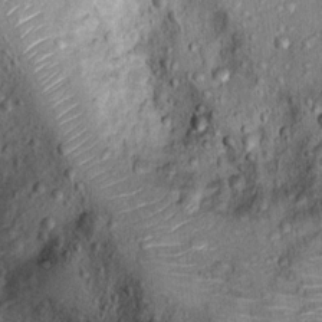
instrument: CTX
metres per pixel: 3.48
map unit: Ht
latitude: 10.0822
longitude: -37.7260
